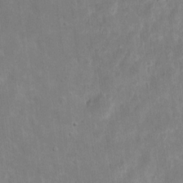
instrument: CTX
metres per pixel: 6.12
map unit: eHh
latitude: 9.2537
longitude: -72.4790
